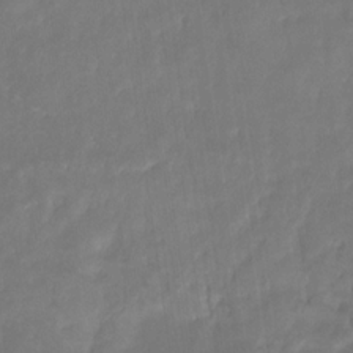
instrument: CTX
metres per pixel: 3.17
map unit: eHb
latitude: -30.3684
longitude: 71.9745
